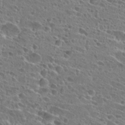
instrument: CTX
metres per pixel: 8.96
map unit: Hto
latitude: 26.5924
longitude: -45.7827
